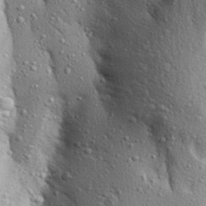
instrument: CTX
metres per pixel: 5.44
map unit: Aa
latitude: 28.2900
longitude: -148.5735
